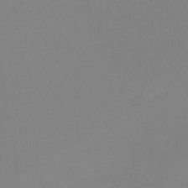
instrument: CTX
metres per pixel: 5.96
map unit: lHb
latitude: -41.7289
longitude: 64.4440
